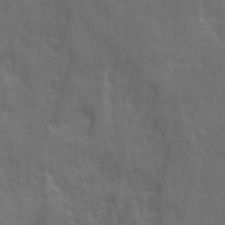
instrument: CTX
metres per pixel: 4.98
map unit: Ave
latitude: 12.1389
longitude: -104.4412
